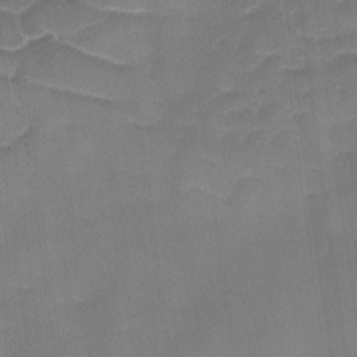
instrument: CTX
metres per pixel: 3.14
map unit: Ave
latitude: -9.0486
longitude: -122.9325
